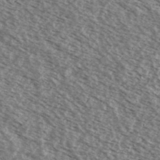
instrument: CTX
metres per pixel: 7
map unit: Ave
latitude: 38.6868
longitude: -109.3481
